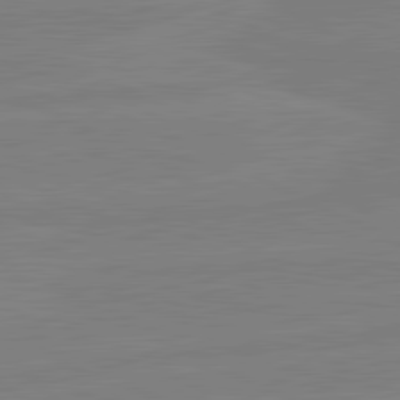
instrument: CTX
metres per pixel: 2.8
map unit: lApd
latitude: 81.6127
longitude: -177.1403
